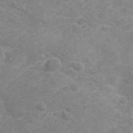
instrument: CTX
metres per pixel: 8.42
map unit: Nhu
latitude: -21.6533
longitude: -55.7638
